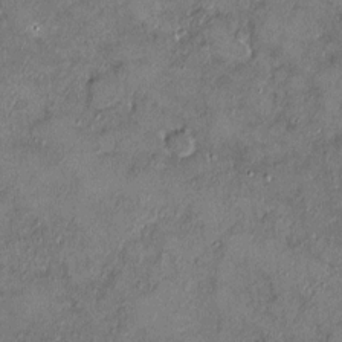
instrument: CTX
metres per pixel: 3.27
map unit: HNhu
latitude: 3.9906
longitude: 7.0486
